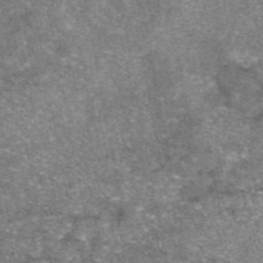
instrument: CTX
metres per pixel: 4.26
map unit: eAb
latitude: 47.2537
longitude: 107.1620
